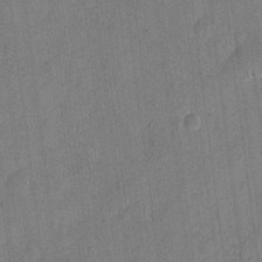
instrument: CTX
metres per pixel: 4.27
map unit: eHh
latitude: 12.9892
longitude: -68.5357
